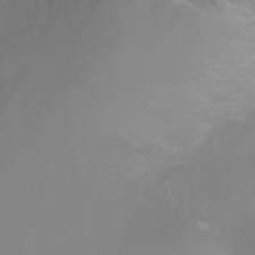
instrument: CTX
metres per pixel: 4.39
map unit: Ht
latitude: -0.6897
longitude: -17.7828
